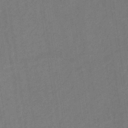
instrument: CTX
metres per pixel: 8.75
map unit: HNb
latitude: -31.6155
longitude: 63.3887
